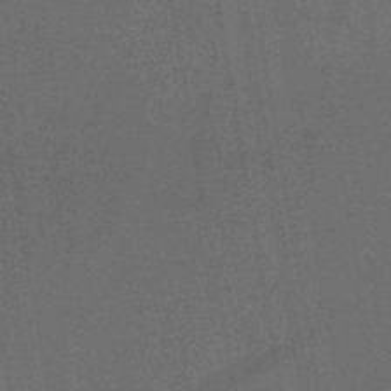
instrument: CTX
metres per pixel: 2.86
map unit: HNb
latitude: -47.2943
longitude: -40.0633
